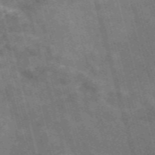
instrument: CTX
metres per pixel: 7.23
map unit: Nve
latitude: -59.2564
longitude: 65.3510
